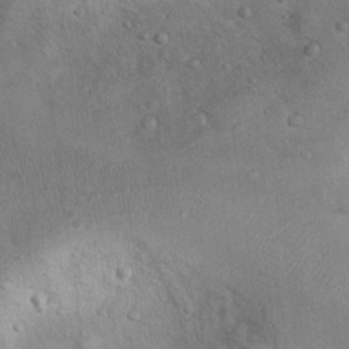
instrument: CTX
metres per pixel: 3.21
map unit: Nhu
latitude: 13.8017
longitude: -27.7261
